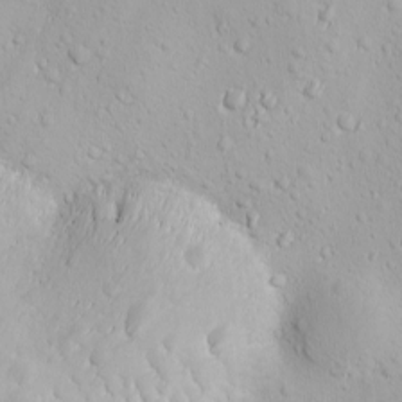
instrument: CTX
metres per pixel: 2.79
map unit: Ave
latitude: -10.6330
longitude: -121.1215
